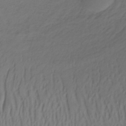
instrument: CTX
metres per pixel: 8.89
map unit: lHb
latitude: -33.6155
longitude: 67.6155
